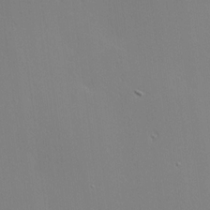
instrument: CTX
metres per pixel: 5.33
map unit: Hve
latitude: 17.8017
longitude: 149.9745
